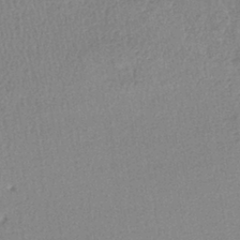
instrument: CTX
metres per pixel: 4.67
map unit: lHb
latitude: -40.0472
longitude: 68.9163
